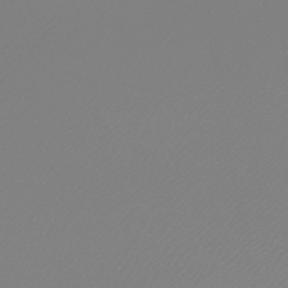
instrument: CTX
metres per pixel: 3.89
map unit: lHb
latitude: -45.7667
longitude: 64.8030
